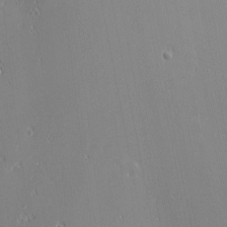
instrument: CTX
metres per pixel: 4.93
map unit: eHh
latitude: -3.0864
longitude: -81.3482
